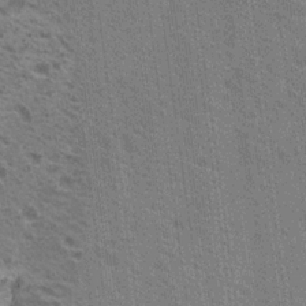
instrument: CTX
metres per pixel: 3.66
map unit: Nhu
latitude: 18.3467
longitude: -30.8947
